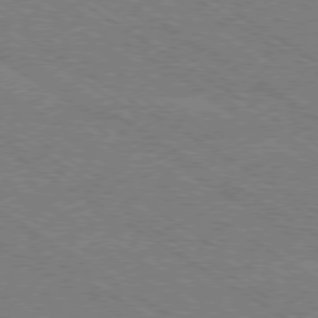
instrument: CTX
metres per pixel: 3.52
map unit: Ap
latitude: -79.4832
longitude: -79.6505
